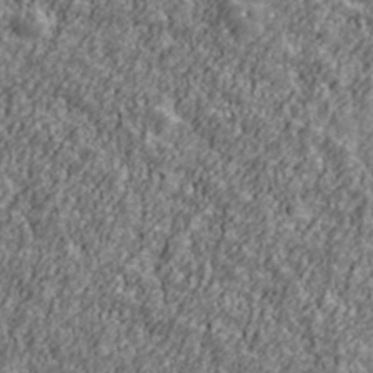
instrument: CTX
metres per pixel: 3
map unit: Ave
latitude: 42.1200
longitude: -111.6505
